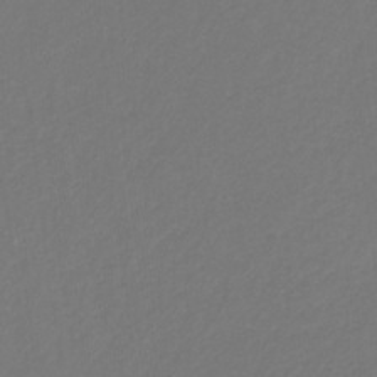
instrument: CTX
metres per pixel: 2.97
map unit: eHb
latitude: -30.5951
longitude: 64.5574
